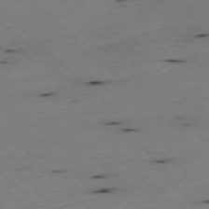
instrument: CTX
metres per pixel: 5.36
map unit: Ap
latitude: -77.7478
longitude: -60.6490
